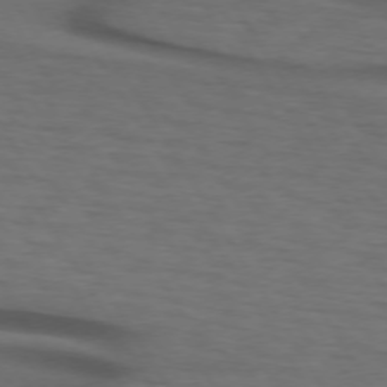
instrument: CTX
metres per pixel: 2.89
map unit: lApd
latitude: 73.2915
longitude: -74.1011
